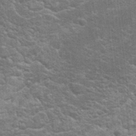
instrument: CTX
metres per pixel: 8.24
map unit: Hto
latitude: 23.6316
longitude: -47.3482
